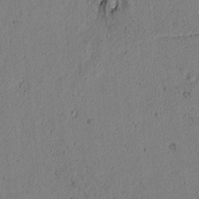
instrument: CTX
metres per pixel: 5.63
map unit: lAvf
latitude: 5.0647
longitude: 167.8044
